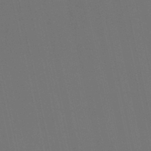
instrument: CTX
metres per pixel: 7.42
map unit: lHb
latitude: -47.0675
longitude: 60.8597
